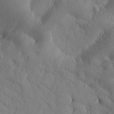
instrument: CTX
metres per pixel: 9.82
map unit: Htu
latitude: 0.3089
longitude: 175.2942
